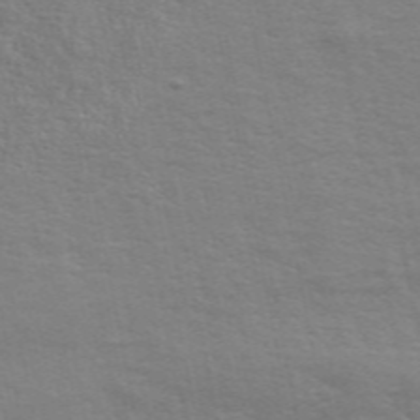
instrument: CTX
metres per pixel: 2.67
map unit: ANa
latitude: 49.9150
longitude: -80.0444
